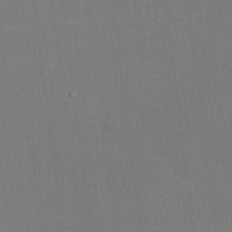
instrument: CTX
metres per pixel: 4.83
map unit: lHvf
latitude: -10.0283
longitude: -100.4601
